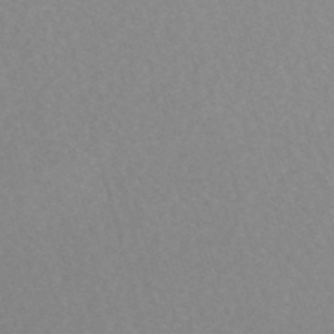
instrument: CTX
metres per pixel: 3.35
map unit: eHh
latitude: -54.6141
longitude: -88.9892
